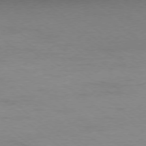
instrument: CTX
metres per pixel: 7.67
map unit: Ap
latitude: -78.6140
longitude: -89.0837
